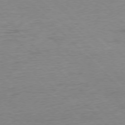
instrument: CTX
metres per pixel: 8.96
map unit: Ap
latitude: -77.3699
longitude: -89.0270
